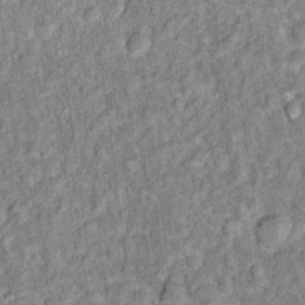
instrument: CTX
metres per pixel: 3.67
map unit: Hto
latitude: 15.1593
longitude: -34.7624
